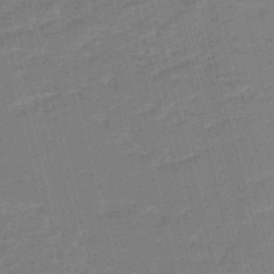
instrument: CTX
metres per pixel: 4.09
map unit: eHb
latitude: -48.2740
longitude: 87.1620
